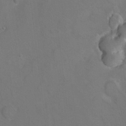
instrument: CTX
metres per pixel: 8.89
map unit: Hto
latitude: 9.1403
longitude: -30.8002
